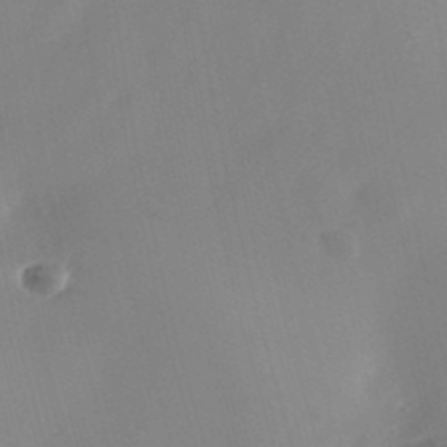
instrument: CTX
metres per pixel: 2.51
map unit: Nhe
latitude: -38.5385
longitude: -148.6302
